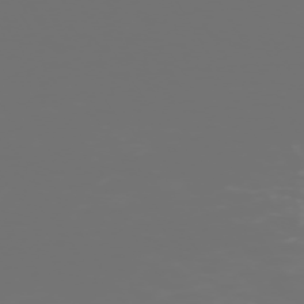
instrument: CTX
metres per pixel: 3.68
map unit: Hpe
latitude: -73.2754
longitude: 4.3495
